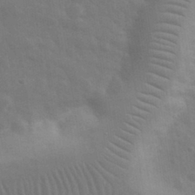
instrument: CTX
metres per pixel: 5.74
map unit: eHh
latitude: 33.2348
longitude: -70.2711
